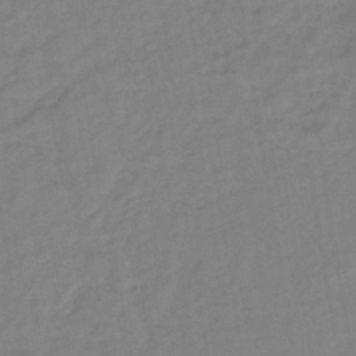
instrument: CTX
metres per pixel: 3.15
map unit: lHb
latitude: -41.8989
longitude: 74.6141
